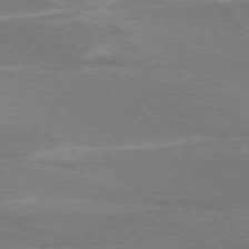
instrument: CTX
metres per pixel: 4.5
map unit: lApd
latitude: 74.6302
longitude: -66.4412
